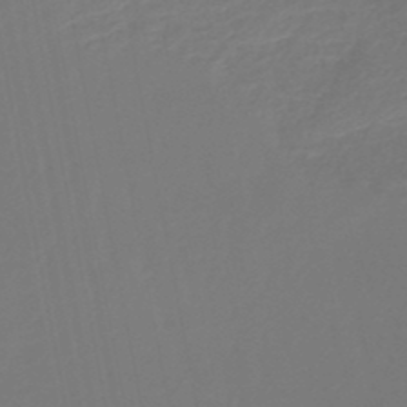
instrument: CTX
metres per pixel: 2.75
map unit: lHb
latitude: -47.1053
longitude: 74.5007
